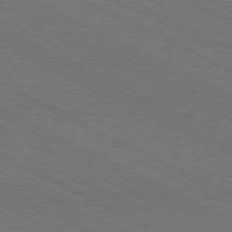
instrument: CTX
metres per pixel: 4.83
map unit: Hpe
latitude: -81.1998
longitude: 21.3509
